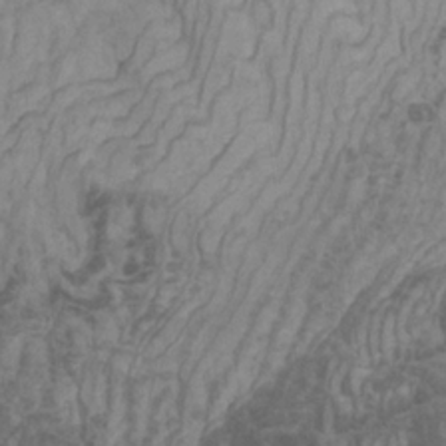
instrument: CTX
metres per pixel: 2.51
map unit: HNhu
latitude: -1.0865
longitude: 13.7289
